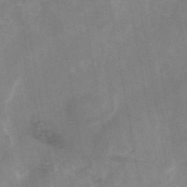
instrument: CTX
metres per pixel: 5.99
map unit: eAb
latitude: 45.2159
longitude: 121.8800
